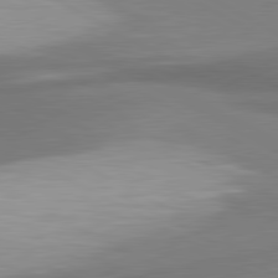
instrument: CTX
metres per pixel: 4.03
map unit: lApd
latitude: 80.8002
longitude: 176.7274
